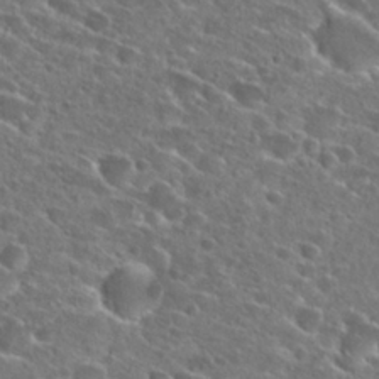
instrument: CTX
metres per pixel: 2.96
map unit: Hto
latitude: 26.2523
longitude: -46.6680
